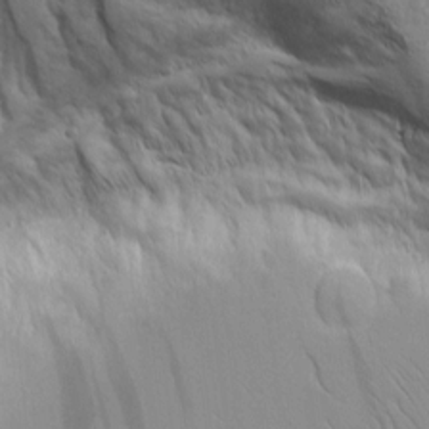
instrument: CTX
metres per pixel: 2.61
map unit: Aa
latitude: 8.9892
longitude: -130.1389
